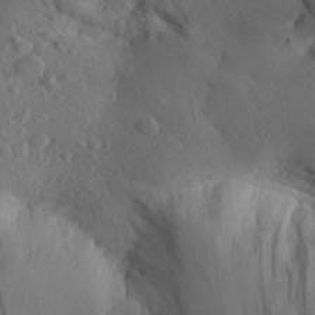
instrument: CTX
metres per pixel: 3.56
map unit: Aa
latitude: 30.8002
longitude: -143.8772
